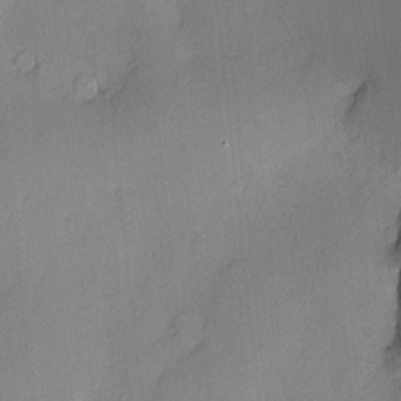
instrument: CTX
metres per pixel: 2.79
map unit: Nve
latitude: -8.0094
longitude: 175.4076
